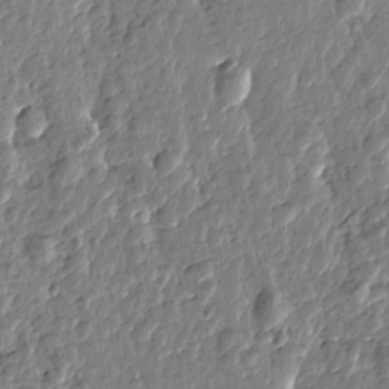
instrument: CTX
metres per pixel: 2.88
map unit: Htu
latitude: -0.3307
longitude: -178.4412
